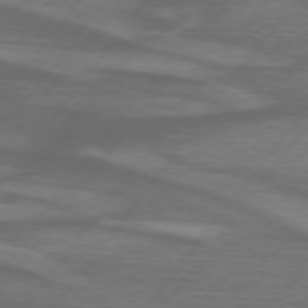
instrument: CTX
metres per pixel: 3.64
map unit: lApd
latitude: 74.8191
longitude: -78.5546
